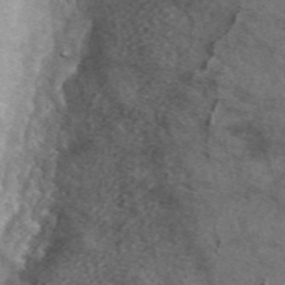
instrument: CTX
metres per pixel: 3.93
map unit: eAb
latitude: 48.1389
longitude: 117.1809
